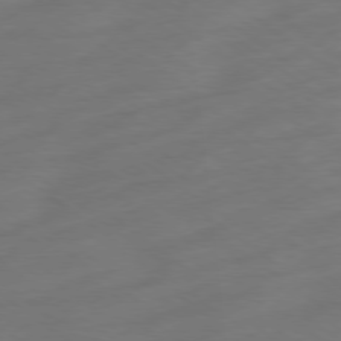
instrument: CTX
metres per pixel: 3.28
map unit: Ap
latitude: -78.7841
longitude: -67.5560
